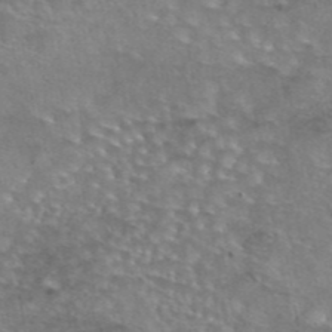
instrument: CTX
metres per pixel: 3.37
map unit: eAb
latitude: 44.8002
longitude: 104.0283
